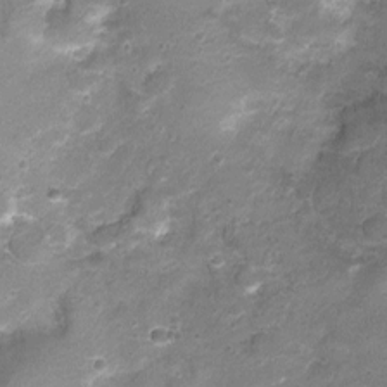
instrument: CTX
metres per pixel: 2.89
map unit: Nhu
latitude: 3.0269
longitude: -17.2914
